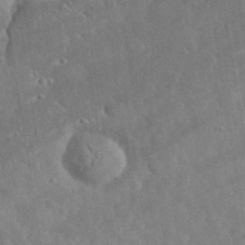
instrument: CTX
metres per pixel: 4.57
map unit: eHh
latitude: 32.7246
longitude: -74.5924
